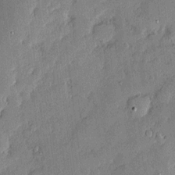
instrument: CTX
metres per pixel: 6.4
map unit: eHh
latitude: 3.9150
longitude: -71.2348
